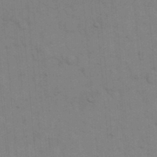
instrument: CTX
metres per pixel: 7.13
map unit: eHh
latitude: 18.7624
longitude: -64.1011
